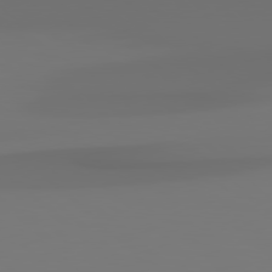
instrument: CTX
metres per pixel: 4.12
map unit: Hpe
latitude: 78.9514
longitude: -167.5371
